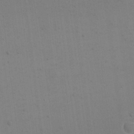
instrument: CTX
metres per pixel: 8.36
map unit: eHh
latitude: 17.1025
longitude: -67.0458
